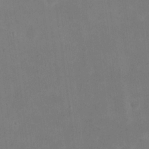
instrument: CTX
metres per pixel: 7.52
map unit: eHh
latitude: 20.4601
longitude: -70.9136
